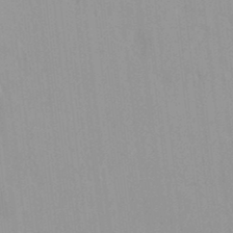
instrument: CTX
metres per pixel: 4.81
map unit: HNhu
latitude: 6.4601
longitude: -2.0444
